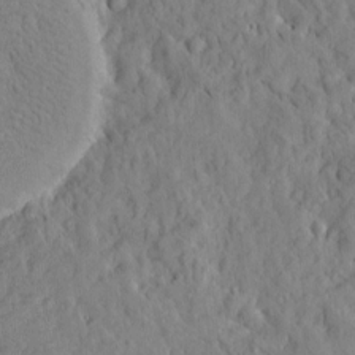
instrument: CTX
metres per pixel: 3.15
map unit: Htu
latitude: -4.0661
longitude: 173.9745
